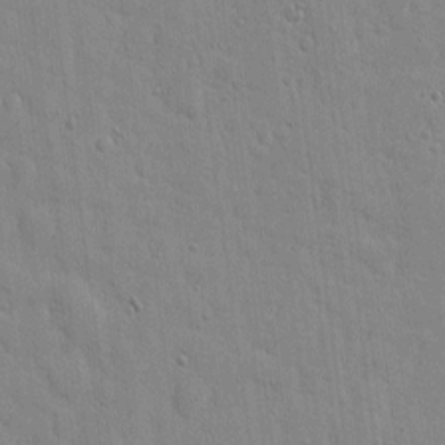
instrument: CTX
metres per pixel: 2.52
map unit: eHh
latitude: 6.1767
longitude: -72.2334
